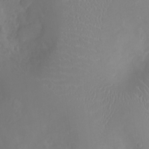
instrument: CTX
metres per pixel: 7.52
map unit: Ht
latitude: -4.5196
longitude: -16.4790
